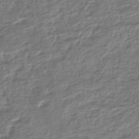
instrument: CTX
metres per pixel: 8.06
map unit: HNhu
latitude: -44.3117
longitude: 102.8030
